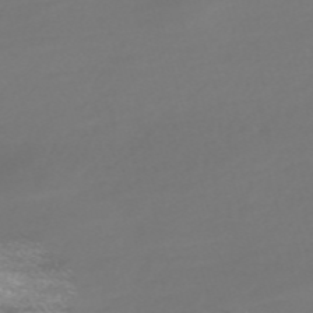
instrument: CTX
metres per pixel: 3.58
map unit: Nve
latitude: -59.0675
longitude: 57.5399
